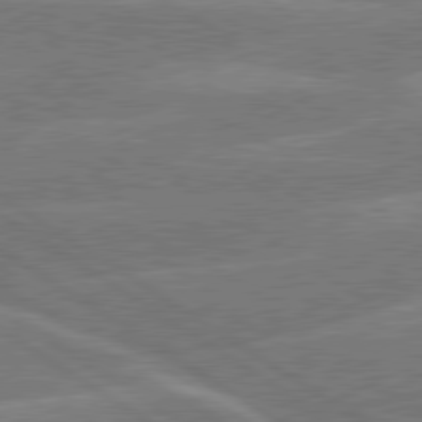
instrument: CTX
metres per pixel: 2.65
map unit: lApd
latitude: 79.9150
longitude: -130.3279
